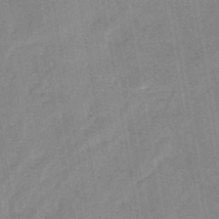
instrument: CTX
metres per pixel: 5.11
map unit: eHb
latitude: -46.0283
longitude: 85.5588
